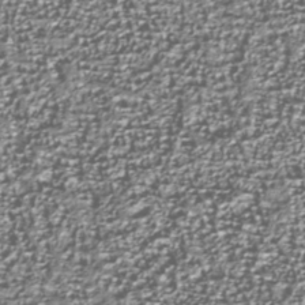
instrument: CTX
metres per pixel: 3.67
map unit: Nhu
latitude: -38.5007
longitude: -82.2144
